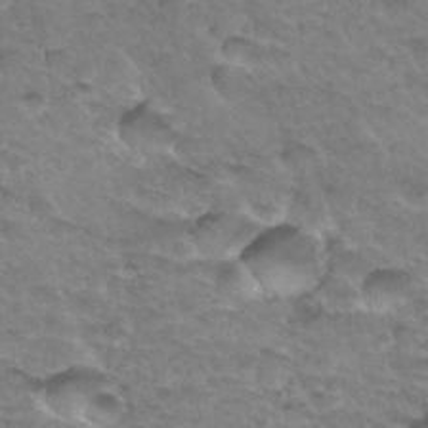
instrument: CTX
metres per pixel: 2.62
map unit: Hto
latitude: 34.0633
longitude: -46.6680
